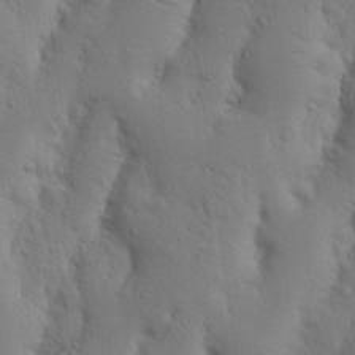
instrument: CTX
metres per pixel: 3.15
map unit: Nhu
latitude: 18.6301
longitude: -75.4615
